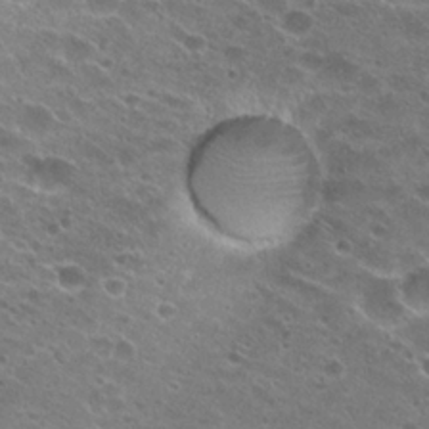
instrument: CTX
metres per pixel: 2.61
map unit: Hto
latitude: 23.8016
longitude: -41.8394
